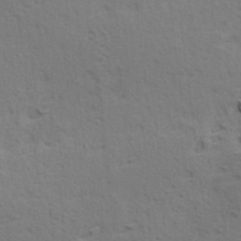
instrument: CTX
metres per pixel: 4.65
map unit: Hve
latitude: 23.7827
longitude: -97.6694
